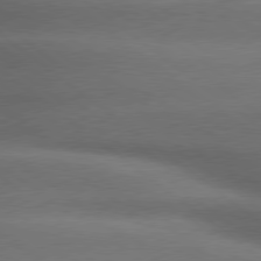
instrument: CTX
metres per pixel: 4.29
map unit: lApd
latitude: 79.4238
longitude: -118.4790
